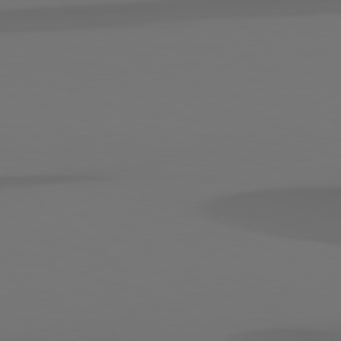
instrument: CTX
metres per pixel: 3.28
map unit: Hpe
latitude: 78.5168
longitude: -135.5938
